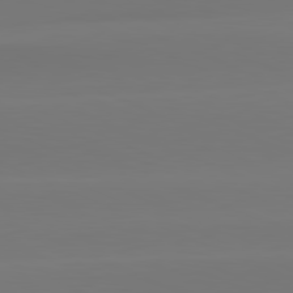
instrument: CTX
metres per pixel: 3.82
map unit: lApd
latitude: 81.6883
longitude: -134.6868
